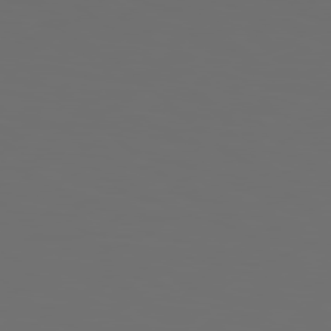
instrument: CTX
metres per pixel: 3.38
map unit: Hpe
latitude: 78.7247
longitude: 176.5007
